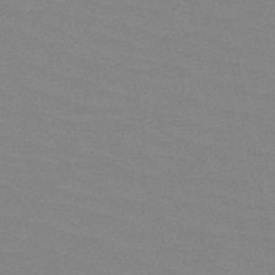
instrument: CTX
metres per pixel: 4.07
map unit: HNb
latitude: -49.2943
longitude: -49.5749
